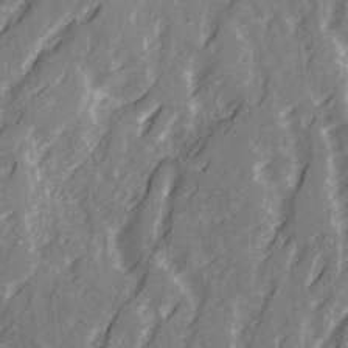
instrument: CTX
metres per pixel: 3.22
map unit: Ave
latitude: 21.0648
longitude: -132.1011
